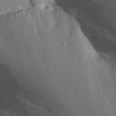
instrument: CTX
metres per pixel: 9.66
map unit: Nhu
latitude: 18.8947
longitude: -73.9151
